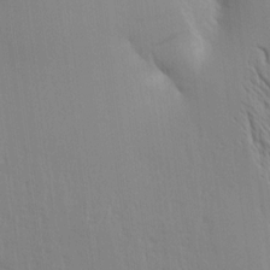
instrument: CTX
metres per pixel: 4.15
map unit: Aa
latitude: 16.2712
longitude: -147.7828
